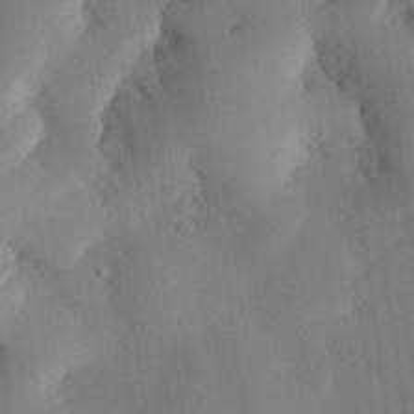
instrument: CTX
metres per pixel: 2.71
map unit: eHh
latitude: 27.5182
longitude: -79.6505
